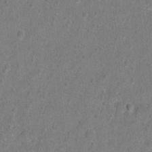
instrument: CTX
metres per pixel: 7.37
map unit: Hto
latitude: -6.6329
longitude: -35.7449
